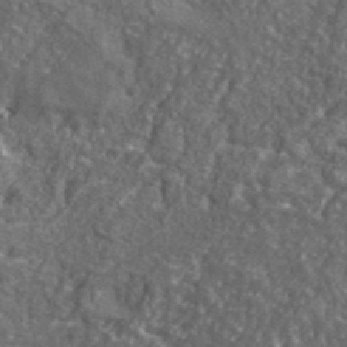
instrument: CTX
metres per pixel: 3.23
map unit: ANa
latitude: 40.4789
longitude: -89.6316
